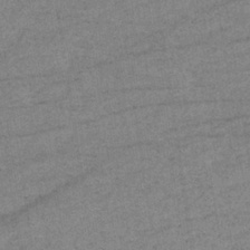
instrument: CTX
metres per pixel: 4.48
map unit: lHb
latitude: -34.0094
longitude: 70.7274
